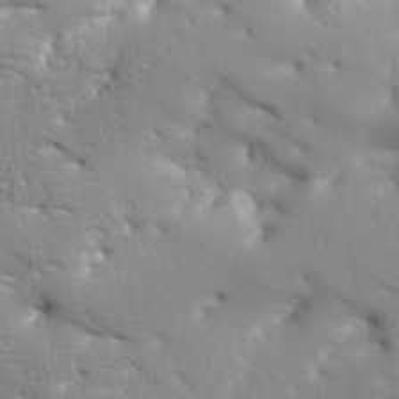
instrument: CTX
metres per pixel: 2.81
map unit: Aa
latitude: 33.4615
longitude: -144.0822
